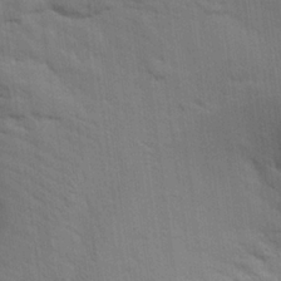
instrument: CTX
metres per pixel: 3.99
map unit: eHh
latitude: 24.6490
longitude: -79.2726
